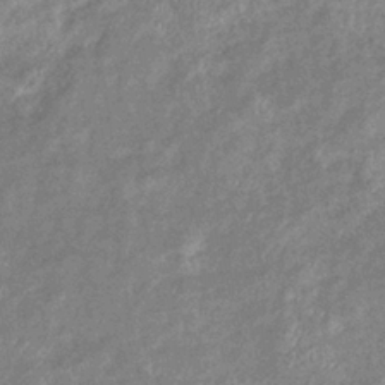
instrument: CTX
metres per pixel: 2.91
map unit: eHb
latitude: -38.3118
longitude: 77.9178
